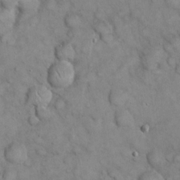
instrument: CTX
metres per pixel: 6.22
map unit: eHh
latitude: 22.0822
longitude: -59.1025
